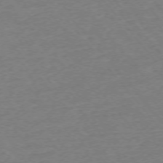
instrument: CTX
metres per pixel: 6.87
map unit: Ap
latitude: -75.1809
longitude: -81.0836
